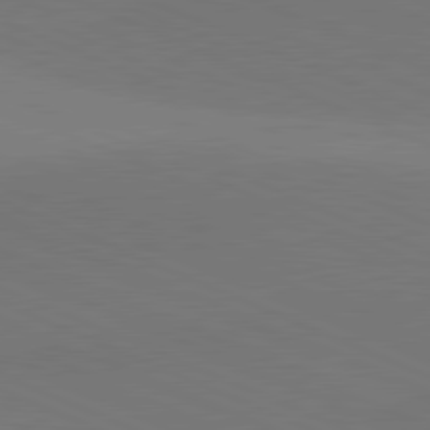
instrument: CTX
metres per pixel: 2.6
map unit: lApd
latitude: 81.5182
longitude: 136.4062
